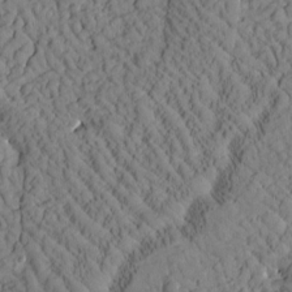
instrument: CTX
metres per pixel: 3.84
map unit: Htu
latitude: 0.9513
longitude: 176.5196
